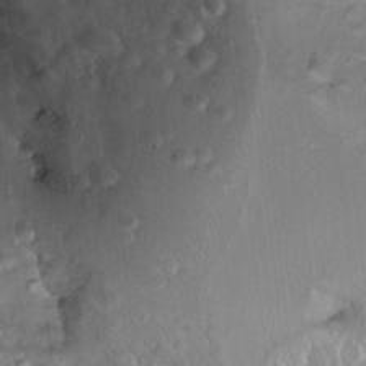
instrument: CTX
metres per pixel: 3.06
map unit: Ht
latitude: 6.8002
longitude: -30.1011
